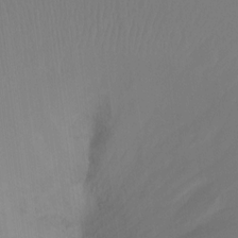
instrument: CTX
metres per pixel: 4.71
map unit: Ht
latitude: -12.1039
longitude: -46.5357
